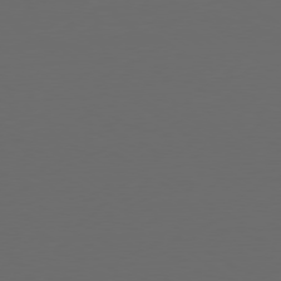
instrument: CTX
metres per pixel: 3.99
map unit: Ap
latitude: -79.6344
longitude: -64.9703
